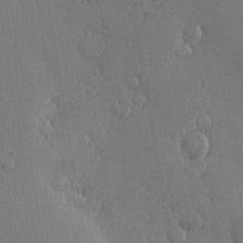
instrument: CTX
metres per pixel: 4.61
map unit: Nve
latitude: -7.6910
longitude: 173.8233
